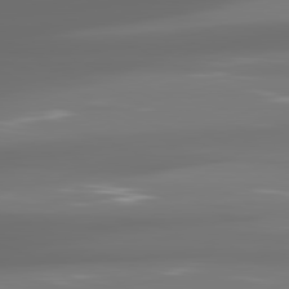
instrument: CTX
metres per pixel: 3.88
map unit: lApd
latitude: 81.1592
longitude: -138.1011
